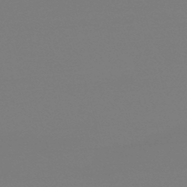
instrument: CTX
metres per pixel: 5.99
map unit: eHb
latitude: -50.3873
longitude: 68.6518
